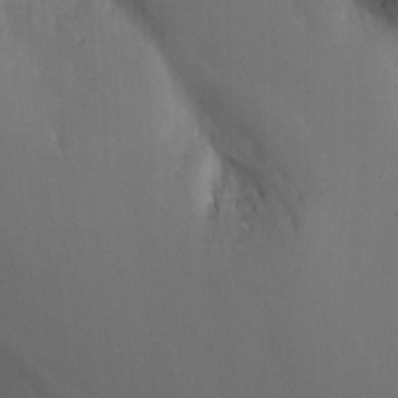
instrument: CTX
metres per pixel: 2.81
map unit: Nhu
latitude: -12.4818
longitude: -72.9703
